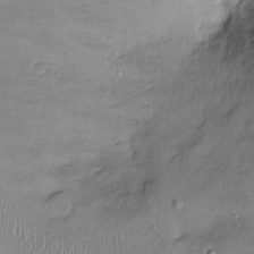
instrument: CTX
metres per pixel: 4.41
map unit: Ht
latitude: -2.8030
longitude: -14.4412
